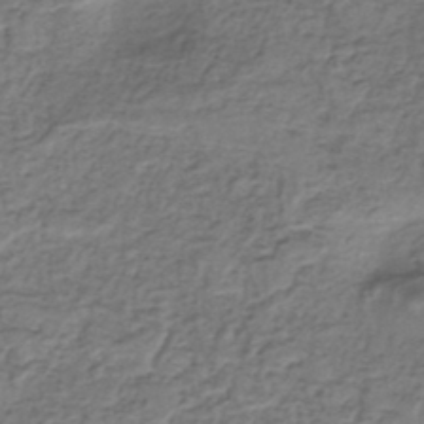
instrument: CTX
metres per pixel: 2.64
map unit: eHh
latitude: -42.3306
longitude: 117.7099
